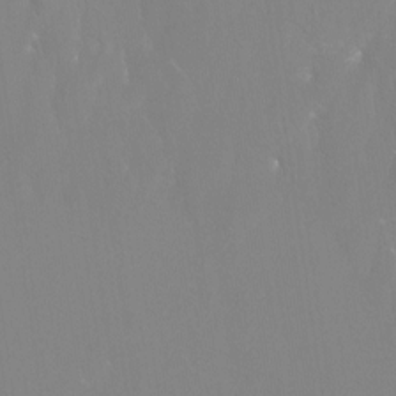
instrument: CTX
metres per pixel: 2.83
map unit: Ht
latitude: -16.6330
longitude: -46.4979
